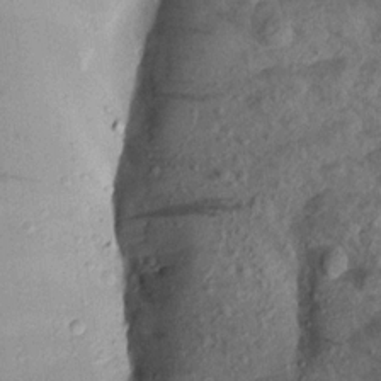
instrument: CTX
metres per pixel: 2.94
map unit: Aa
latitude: 15.8962
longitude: -146.6113
